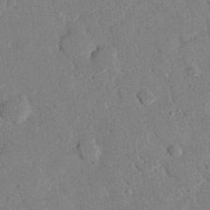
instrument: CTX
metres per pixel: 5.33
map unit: eHh
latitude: 26.1389
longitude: -80.4601
